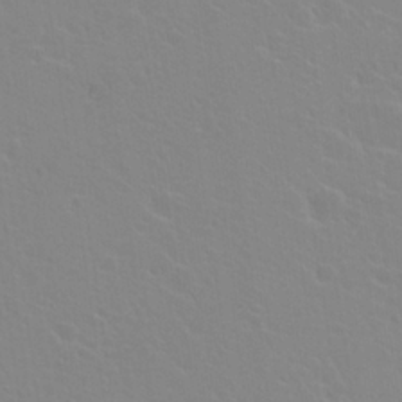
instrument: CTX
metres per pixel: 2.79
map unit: Hto
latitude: 20.7435
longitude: -33.8016
